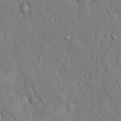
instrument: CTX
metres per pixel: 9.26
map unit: Hto
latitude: 16.3845
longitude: -58.8758
